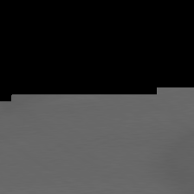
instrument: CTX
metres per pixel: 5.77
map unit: lApd
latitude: 79.2537
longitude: -162.7436
